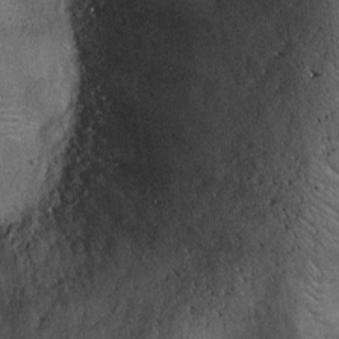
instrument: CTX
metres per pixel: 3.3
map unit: Ht
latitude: -12.5385
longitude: -21.3481
